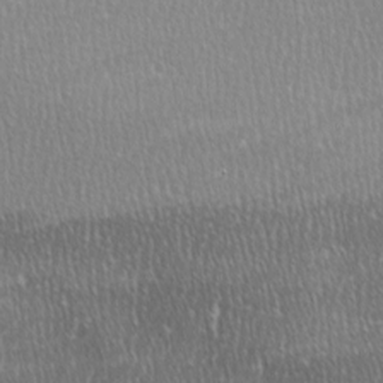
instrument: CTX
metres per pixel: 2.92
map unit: Ave
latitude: -0.6897
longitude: -114.6679
